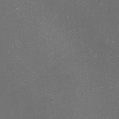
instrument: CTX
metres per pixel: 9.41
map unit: eHh
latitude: -1.2754
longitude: -78.6491
